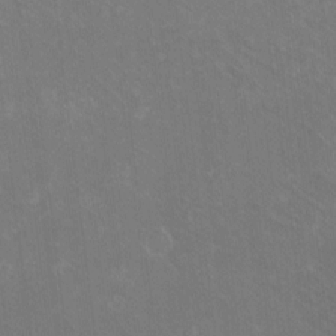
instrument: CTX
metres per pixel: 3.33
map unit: eHh
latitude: -10.6708
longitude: -65.2915
